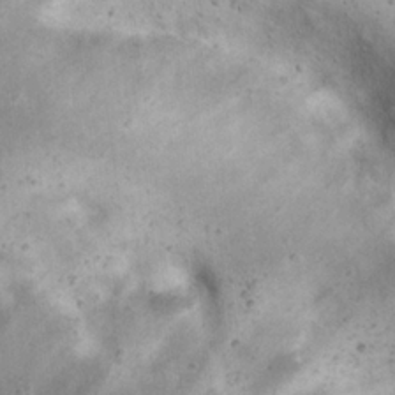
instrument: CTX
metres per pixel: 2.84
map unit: eHh
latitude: 22.8569
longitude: -68.2145
